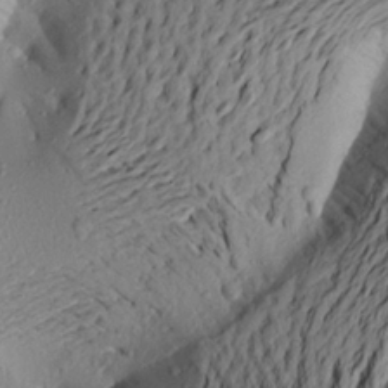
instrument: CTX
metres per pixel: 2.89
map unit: Aa
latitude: 20.8380
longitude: -148.8191
